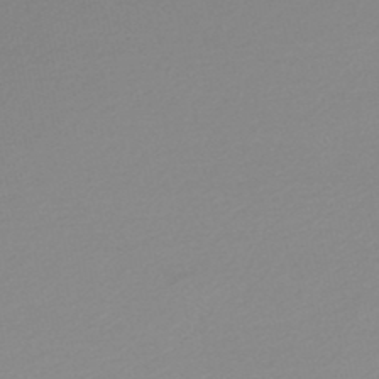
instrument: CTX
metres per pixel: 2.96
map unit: lHb
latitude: -48.1606
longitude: 66.5763
